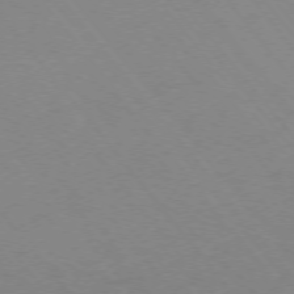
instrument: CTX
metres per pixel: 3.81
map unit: Ap
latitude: -75.4077
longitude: -70.7435
